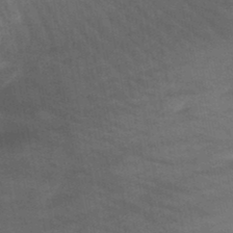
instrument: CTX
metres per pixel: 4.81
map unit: lHb
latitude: -47.1809
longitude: 69.6910
